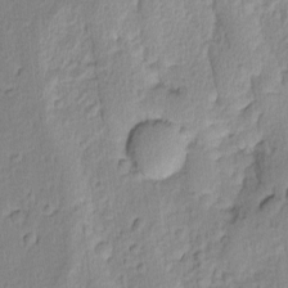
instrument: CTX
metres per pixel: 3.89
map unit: Ave
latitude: -8.8786
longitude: -119.4615
